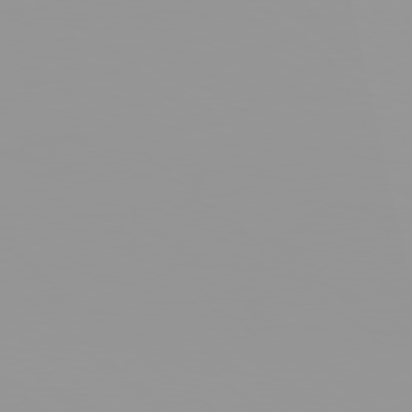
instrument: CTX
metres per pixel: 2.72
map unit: Hpe
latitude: 77.7827
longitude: -142.6113
